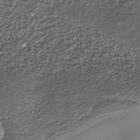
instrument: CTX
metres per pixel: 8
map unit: Nhe
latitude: -37.6721
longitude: -87.1970
